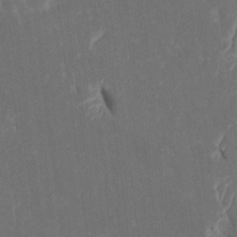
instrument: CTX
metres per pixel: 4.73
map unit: Htu
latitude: 0.8947
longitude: 147.4454
